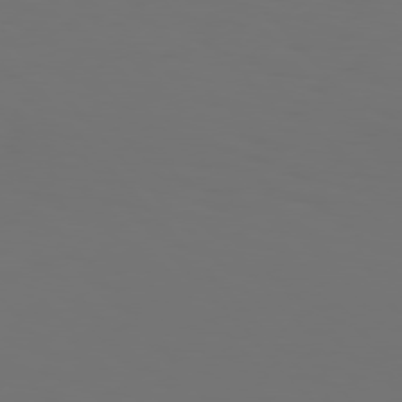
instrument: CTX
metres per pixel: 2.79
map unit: Hpe
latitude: 76.7435
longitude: -135.5371
